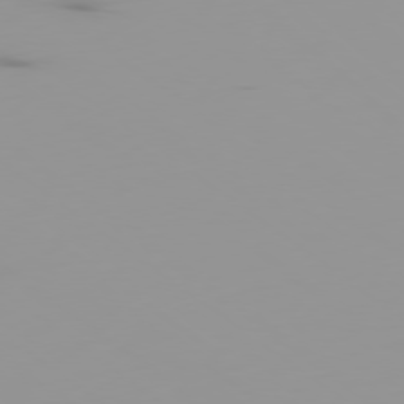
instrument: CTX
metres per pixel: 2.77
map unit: Ap
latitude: -79.2942
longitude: -70.2144
